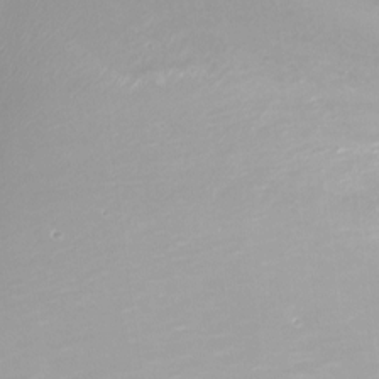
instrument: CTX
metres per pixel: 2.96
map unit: Ht
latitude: -3.0675
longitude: -33.4237
